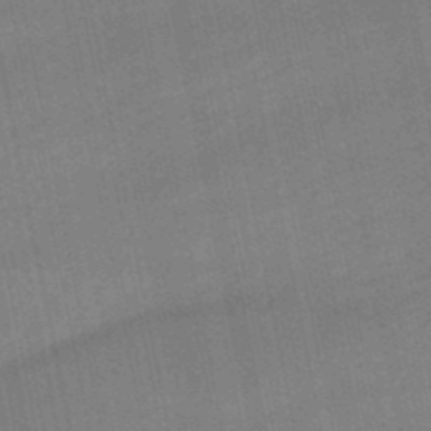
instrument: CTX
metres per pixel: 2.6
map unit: lHb
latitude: -48.5385
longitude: 74.6519
